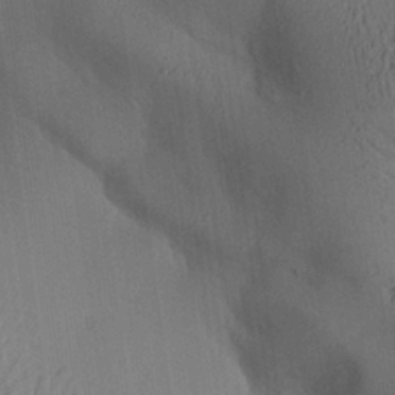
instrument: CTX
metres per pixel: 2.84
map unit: Aa
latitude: 26.6113
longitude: -137.7450
